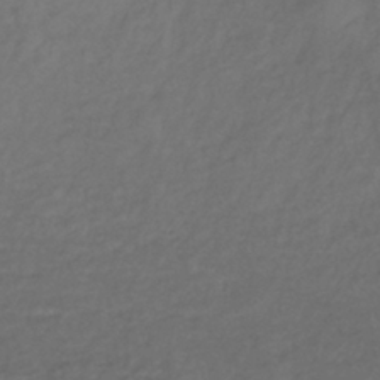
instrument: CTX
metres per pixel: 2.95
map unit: lHb
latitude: -38.9731
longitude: 70.1984
